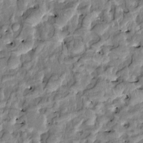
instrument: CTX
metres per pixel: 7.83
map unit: HNhu
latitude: 4.9136
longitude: 9.6911
